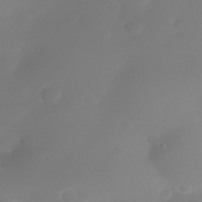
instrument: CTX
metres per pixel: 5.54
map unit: Nhe
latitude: -34.5574
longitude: -145.1592
